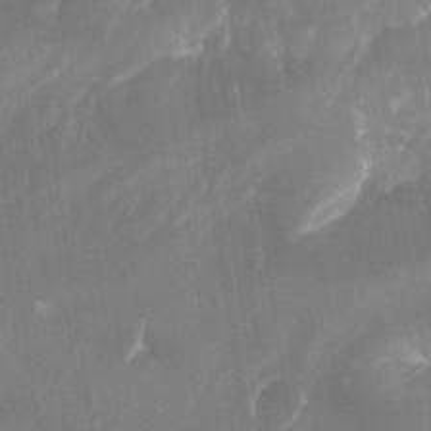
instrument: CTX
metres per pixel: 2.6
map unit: Aa
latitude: -13.1809
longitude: -66.7813
